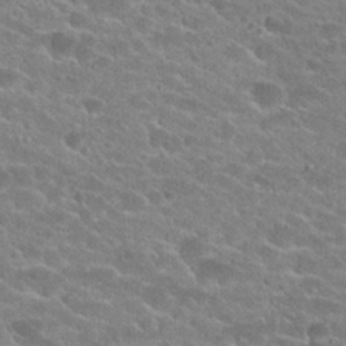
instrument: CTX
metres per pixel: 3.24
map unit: Hto
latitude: 24.3845
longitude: -43.9906
